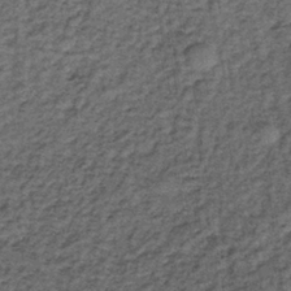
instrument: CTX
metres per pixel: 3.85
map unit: lHb
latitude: -38.4251
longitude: 66.0472
